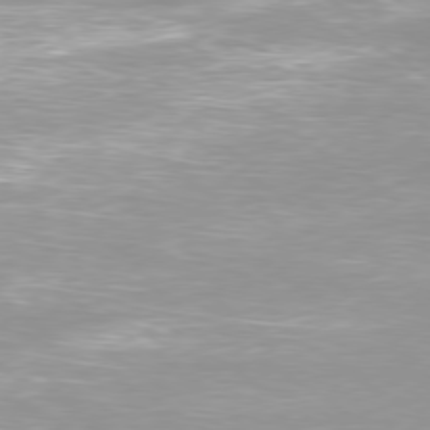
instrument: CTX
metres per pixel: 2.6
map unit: Ap
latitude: -79.6910
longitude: -66.4979
